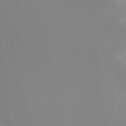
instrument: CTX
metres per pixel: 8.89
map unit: Ht
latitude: -15.5210
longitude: -48.1767
